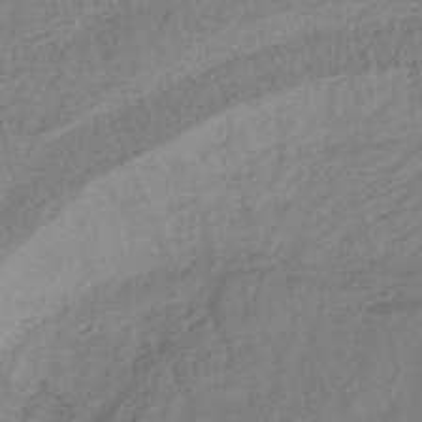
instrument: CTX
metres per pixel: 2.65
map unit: lHb
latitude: -40.4440
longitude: 71.0298
